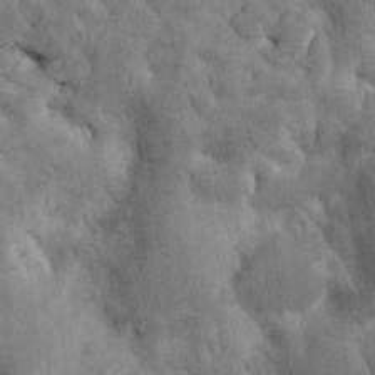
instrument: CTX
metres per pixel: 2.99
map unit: Htu
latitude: 0.9136
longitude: 174.1416
